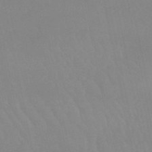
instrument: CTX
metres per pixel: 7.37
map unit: eHb
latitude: -49.9178
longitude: 69.0675
